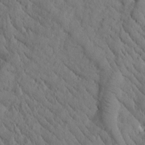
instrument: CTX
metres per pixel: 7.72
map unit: Htu
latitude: -0.2740
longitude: 175.1053
